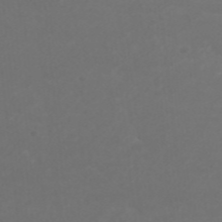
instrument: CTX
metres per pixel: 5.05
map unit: ANa
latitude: 42.5168
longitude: 28.4629
